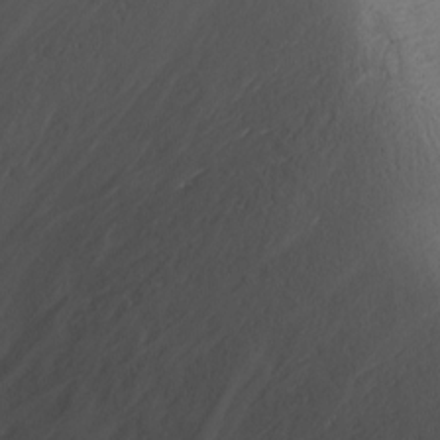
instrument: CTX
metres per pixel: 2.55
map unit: Nhu
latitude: -9.5588
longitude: -77.8583
